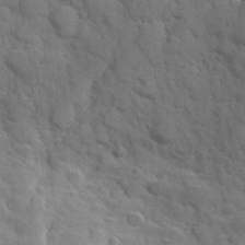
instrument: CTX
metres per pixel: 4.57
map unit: Hve
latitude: 31.3482
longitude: 151.3699
